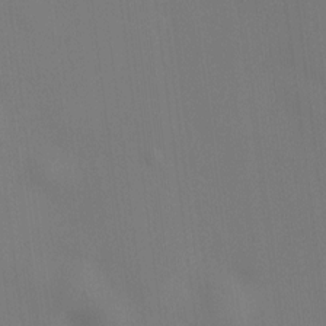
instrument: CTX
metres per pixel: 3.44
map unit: HNhu
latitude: 8.8569
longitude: 14.7652
